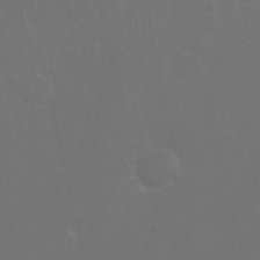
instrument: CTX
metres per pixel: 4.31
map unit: Nhu
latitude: 27.8961
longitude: -61.7638
